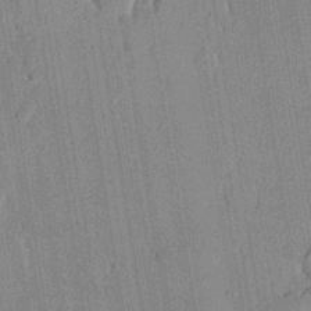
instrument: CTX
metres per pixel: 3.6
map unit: lHvf
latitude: 20.4790
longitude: 144.8408
